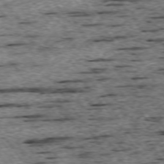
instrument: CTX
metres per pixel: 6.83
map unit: Ap
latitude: -74.7464
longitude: -88.1767
